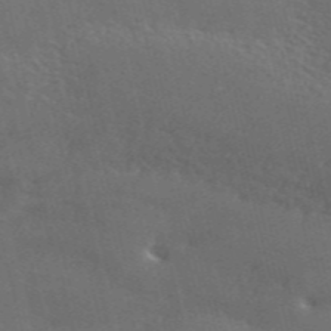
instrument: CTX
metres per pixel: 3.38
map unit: ANa
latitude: 49.0269
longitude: -79.4805
